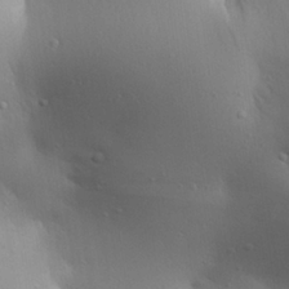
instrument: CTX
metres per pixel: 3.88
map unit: Aa
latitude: 25.6882
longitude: -144.1578
